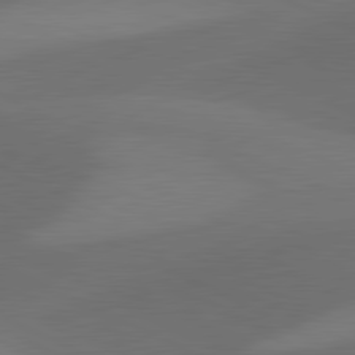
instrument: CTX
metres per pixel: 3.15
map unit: lApd
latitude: 81.2159
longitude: 126.6140
